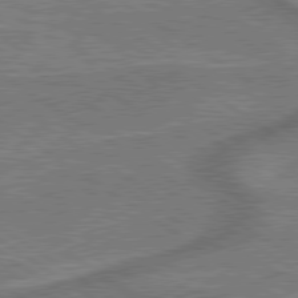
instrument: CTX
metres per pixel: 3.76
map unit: lApd
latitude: 79.6694
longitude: 172.7463
